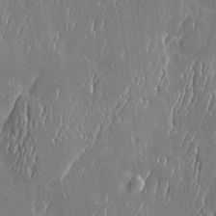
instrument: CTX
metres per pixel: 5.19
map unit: Htu
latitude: -6.1228
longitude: 175.5966
